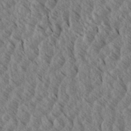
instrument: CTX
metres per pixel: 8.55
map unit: eHh
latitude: 34.3656
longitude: -139.6505
